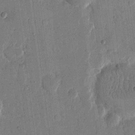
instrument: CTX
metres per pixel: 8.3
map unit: eHh
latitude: 13.6883
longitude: -68.5357
